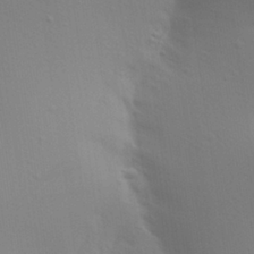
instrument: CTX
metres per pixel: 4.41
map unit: Aa
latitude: 29.7827
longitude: -135.2726
